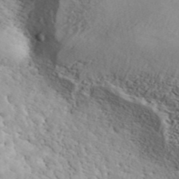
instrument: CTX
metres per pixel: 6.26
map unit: ANa
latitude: 41.9339
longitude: 52.9541
